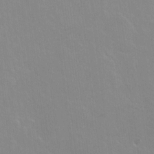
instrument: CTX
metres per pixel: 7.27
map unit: Ht
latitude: -14.5196
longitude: -42.4034
